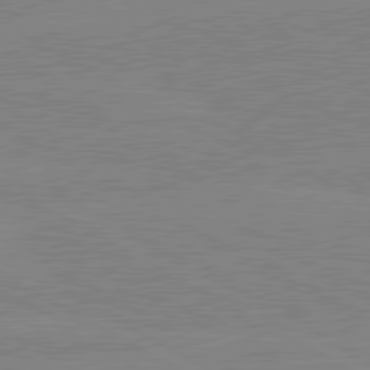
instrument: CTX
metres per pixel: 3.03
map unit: lApd
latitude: 80.2711
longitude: -127.1592
